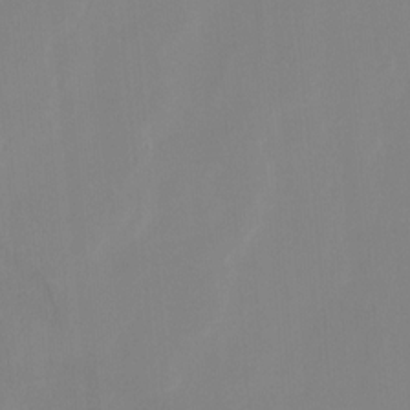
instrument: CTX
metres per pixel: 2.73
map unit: Htu
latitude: -12.5196
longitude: -46.0822
